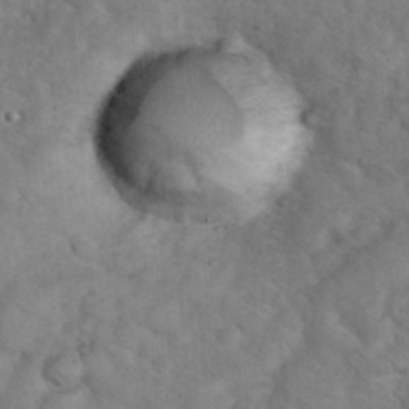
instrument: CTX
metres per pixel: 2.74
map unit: eHh
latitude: 36.3656
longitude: -64.8569
